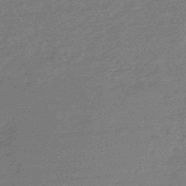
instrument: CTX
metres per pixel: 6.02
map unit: HNb
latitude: -49.2187
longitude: -39.0269
